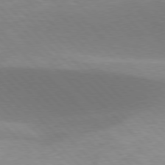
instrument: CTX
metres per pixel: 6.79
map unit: lApd
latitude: 77.1214
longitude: -51.1403
